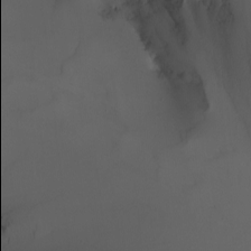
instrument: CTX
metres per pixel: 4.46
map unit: Nhu
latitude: -6.4629
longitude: -85.9906
